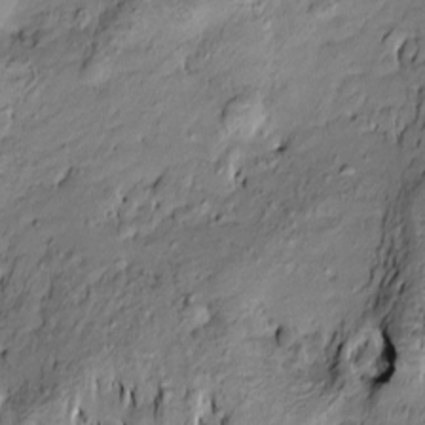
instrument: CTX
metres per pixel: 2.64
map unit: Htu
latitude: -10.0472
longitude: 176.8219
